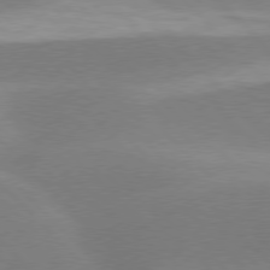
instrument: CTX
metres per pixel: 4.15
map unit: lApd
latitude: 77.6505
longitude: -50.1011
